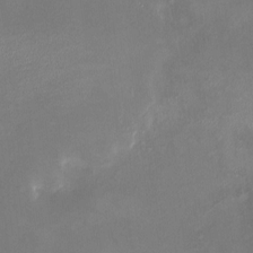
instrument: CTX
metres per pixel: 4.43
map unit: HNhu
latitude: 6.8380
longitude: 5.4265
